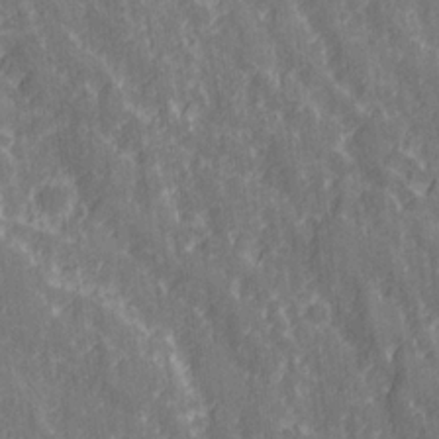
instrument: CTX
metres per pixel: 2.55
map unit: Ave
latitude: 21.0081
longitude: -133.9528
